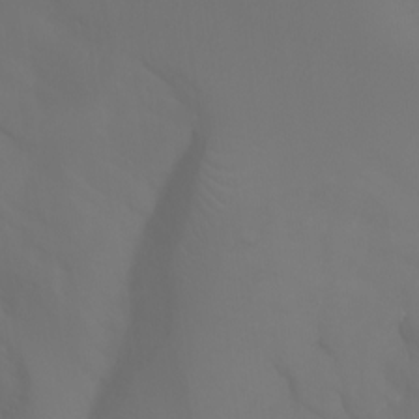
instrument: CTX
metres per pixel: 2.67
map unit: Aa
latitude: -11.0864
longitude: -68.1955
